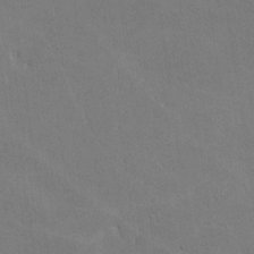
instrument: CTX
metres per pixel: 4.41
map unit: lHvf
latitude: -9.9178
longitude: -102.5168
